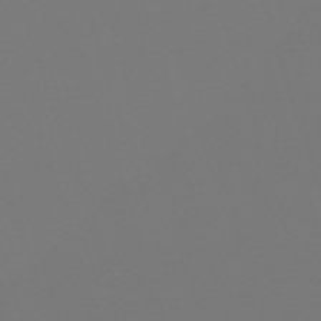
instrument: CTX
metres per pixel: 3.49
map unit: eHh
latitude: -62.8975
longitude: 51.8989
